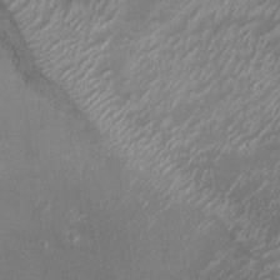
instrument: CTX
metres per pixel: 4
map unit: Ht
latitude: -12.3873
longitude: -21.0080
